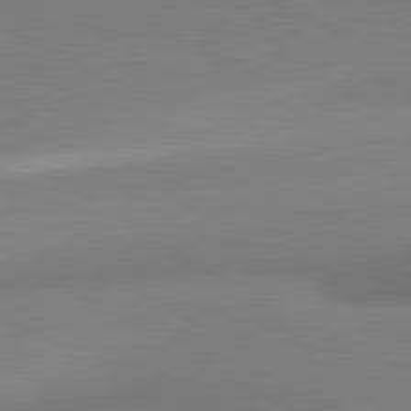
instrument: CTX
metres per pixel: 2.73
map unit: lApd
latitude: 80.7624
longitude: 166.5196
